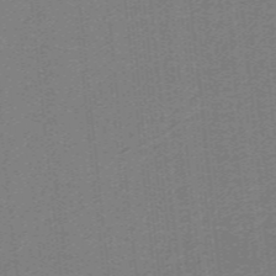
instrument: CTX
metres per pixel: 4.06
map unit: lHb
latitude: -39.6533
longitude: 54.0472
